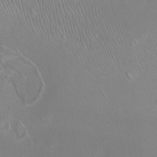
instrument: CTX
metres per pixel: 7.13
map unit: Nhu
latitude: -8.0850
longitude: -93.2537
